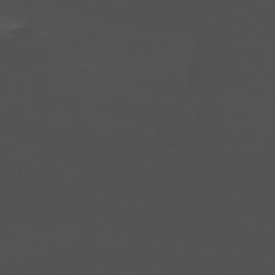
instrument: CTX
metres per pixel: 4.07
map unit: Nhu
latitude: -11.6911
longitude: -35.8016
